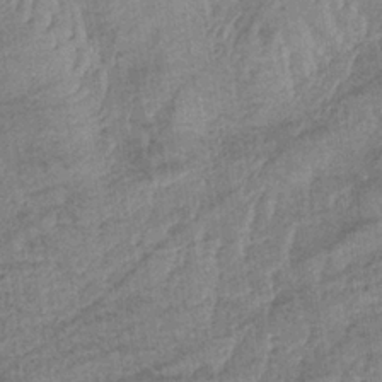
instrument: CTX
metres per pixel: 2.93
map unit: lHb
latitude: -34.0850
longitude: 70.6896
